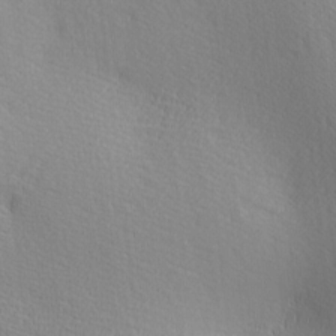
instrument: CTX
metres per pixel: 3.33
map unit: lAa
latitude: -5.4832
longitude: -121.5749
